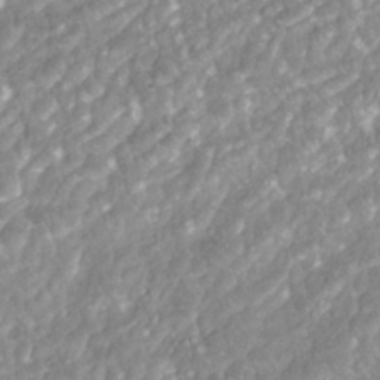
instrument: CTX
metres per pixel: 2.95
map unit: ANa
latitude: -41.6722
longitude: 103.7289
